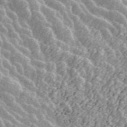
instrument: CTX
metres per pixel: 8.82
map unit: ANa
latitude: 45.3482
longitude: 38.5573
